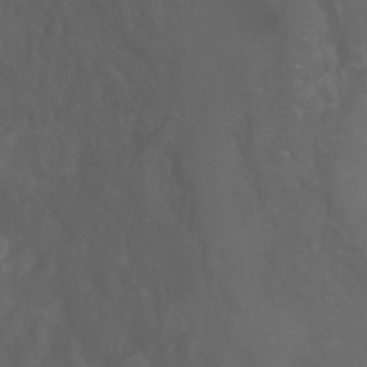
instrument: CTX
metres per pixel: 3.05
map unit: Ht
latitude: -0.2551
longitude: -38.7813
